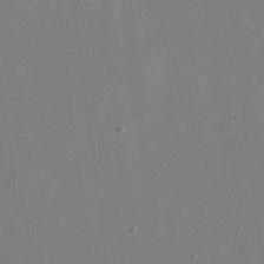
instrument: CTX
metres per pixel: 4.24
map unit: eHh
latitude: 19.7071
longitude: -69.7450
